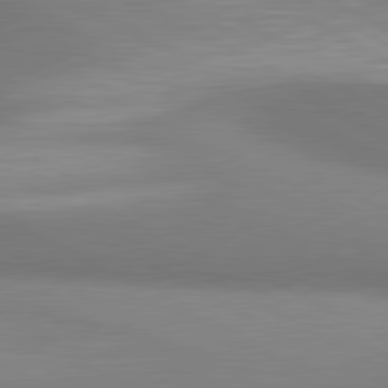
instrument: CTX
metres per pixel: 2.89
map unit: lApd
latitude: 80.9892
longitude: 135.6155
